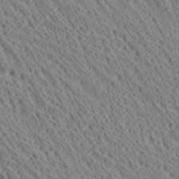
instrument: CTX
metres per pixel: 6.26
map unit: Ave
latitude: 21.2726
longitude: -139.9339
